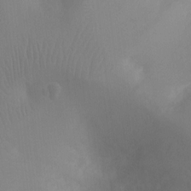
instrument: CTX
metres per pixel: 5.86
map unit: Ht
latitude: -8.5763
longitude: -24.3467
